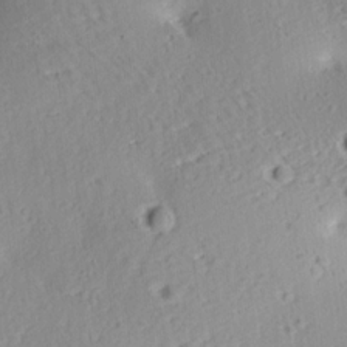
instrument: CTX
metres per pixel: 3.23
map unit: Aa
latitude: 12.6491
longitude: -143.4238
